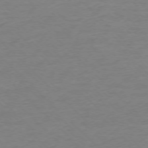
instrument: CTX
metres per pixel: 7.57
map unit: Ap
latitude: -75.8234
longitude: -77.7638
